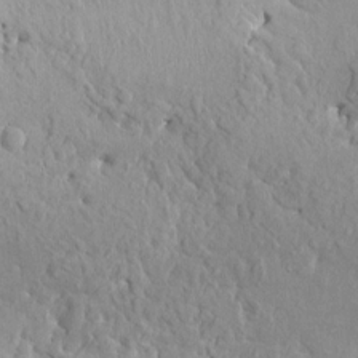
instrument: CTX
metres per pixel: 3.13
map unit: HNhu
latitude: 3.9717
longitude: 6.6518
